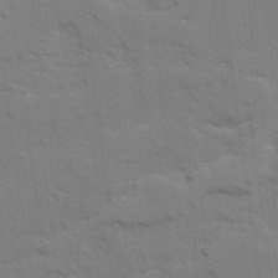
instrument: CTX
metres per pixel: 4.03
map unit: Ave
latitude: 22.7624
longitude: -130.2145
